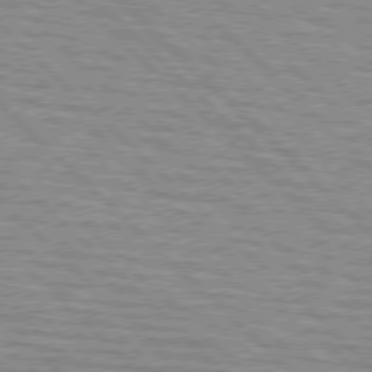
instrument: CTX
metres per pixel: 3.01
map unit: lApd
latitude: 76.9324
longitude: -78.5546
